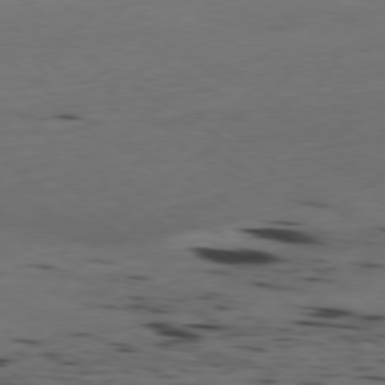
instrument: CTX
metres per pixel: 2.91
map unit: Ap
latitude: -79.5021
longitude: -100.8380
